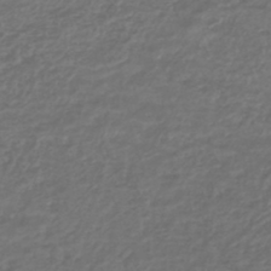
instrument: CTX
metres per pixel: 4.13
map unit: lHb
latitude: -43.7855
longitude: 70.7085
